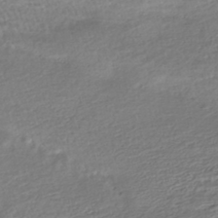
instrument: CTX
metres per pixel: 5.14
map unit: HNhu
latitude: -44.8219
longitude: 101.1431
